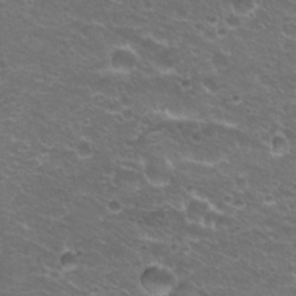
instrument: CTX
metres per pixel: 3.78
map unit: Hto
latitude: 22.2145
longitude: -32.9136
